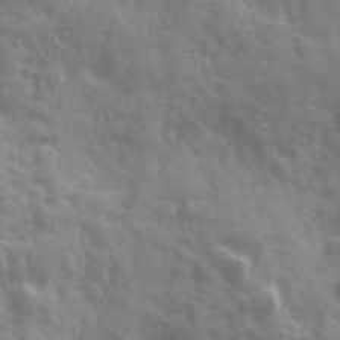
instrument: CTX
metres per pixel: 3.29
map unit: Ave
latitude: 19.7638
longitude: -132.1200
